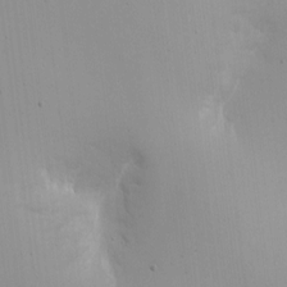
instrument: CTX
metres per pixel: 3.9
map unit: eHh
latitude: 4.2900
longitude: -69.0459
